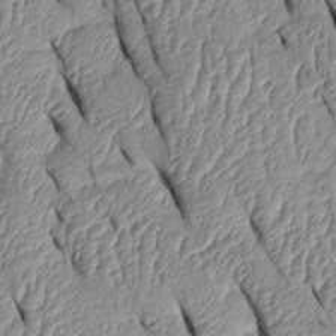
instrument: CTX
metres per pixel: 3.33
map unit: Htu
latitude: 1.5371
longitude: 149.1243
